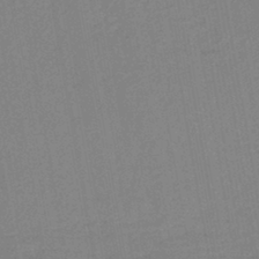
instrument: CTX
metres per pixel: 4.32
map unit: lHb
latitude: -42.8408
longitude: 68.0094
